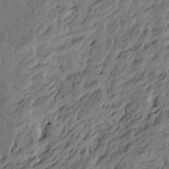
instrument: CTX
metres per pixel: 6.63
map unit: Htu
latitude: -5.3131
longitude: -177.2159
